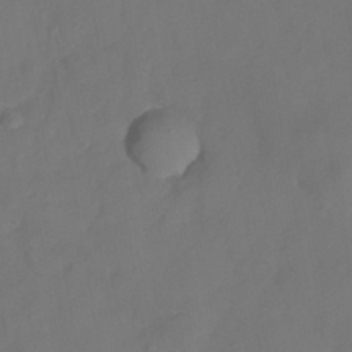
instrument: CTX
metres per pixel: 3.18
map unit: HNhu
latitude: -26.8785
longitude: 74.1417
